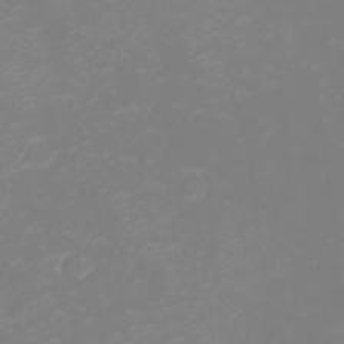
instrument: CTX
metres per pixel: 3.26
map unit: eHh
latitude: -2.3495
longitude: -75.3482
